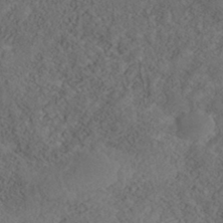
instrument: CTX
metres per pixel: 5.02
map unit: Nhe
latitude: -40.7274
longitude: -111.0837
